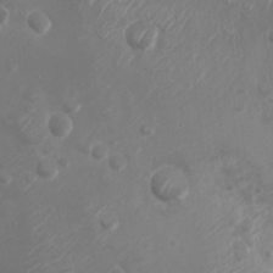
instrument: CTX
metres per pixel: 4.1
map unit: Nhu
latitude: 5.6505
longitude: -18.5168
